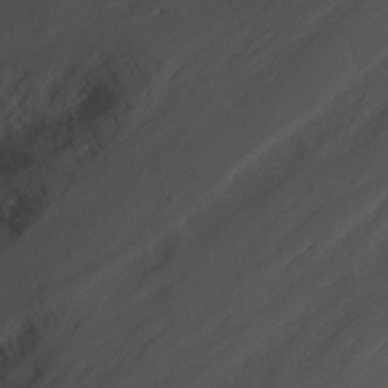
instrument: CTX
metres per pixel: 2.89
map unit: Nhu
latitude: -7.9178
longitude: -68.6301
